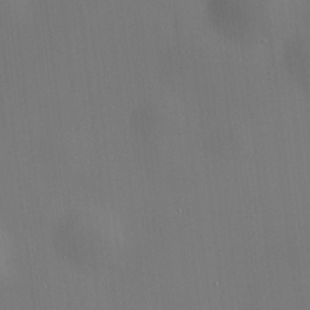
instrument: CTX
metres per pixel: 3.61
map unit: HNhu
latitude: 10.0444
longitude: 10.3684
